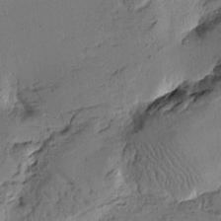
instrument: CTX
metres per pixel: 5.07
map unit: Htu
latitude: -2.1038
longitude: -175.9528
